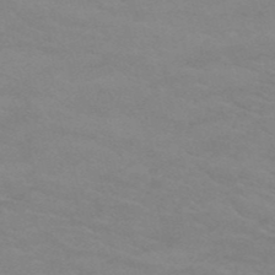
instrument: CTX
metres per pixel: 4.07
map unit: HNb
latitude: -53.1620
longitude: -45.4804
